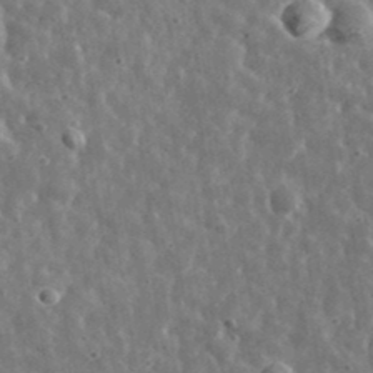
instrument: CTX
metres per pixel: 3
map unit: lHvf
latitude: 36.8002
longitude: -89.1970
